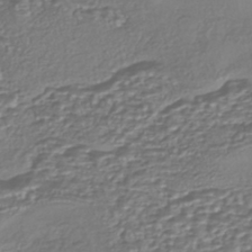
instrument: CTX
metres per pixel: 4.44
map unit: eHh
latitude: -43.2187
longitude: 122.1417
